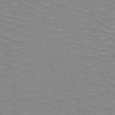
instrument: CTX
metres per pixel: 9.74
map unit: HNb
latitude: -47.8233
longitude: -46.8380
